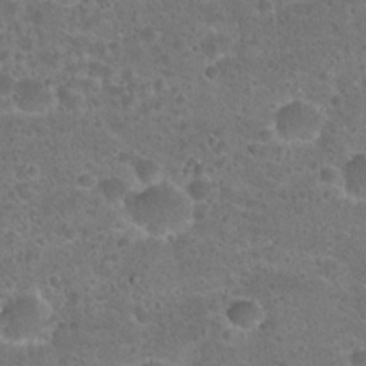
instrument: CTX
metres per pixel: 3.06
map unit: Hto
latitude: 22.4034
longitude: -48.4034
